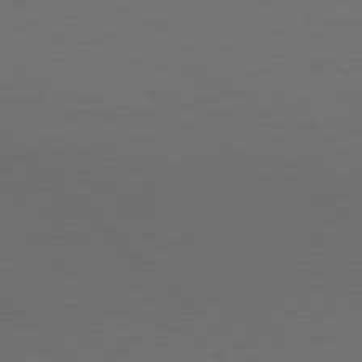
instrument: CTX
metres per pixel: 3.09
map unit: Hpe
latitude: 77.5560
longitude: -164.8002
